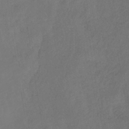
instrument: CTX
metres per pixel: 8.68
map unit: lHb
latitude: -39.3699
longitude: 68.5006
